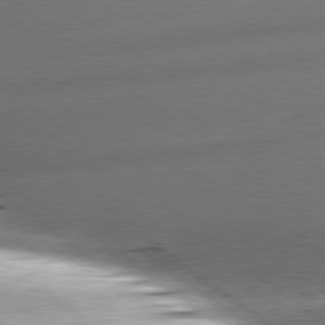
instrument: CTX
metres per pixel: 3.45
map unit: lApd
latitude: 79.4994
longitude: -154.7813
